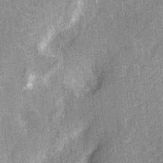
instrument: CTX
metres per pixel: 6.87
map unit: Nhu
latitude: -12.4440
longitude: -23.5749
